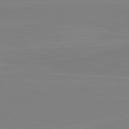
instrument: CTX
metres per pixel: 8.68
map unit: lApd
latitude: 81.6883
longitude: 167.2376
